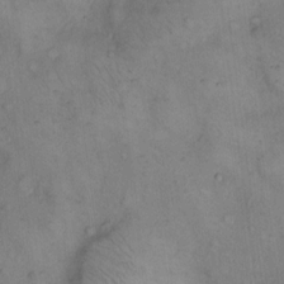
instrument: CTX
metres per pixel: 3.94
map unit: eHh
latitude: 14.5546
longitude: -63.9339
